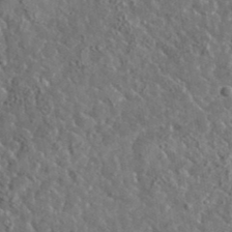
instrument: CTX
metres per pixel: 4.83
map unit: lHvf
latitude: 37.4616
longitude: -89.1404
